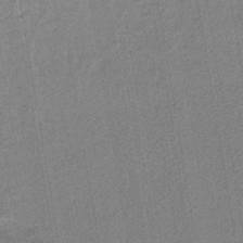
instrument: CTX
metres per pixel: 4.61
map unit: lHb
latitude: -41.5399
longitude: 62.5573
